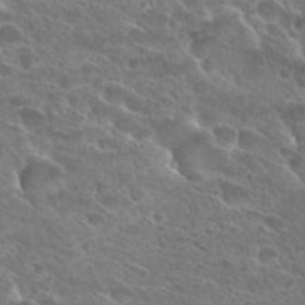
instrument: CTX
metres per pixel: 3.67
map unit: Hto
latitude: 27.7639
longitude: -39.1403
